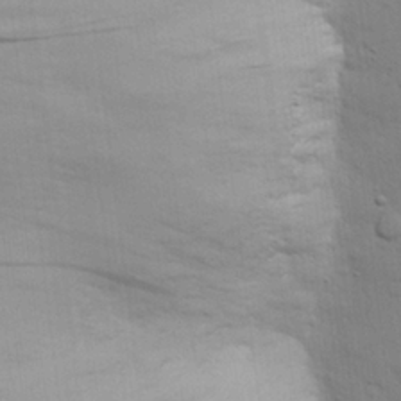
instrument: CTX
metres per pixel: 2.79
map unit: eHh
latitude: 28.5357
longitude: -75.3293
